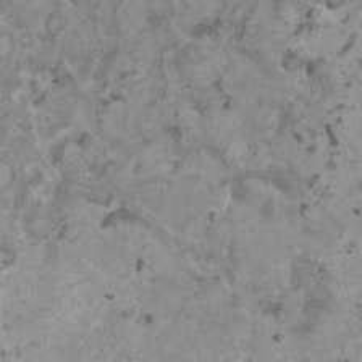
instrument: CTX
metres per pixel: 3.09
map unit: HNhu
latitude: 0.5356
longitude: 4.4062
